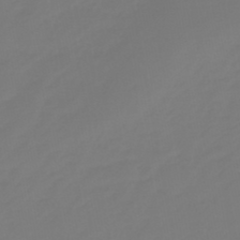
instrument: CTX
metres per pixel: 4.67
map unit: eHb
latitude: -46.3117
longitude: 84.8408
